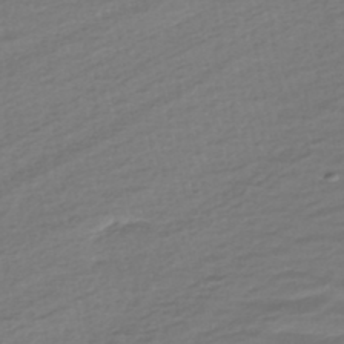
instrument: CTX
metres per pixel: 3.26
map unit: HNhu
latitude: -45.5210
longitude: 101.2187
